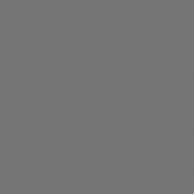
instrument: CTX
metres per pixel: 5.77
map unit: Hpe
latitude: 72.9703
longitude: -128.1578
